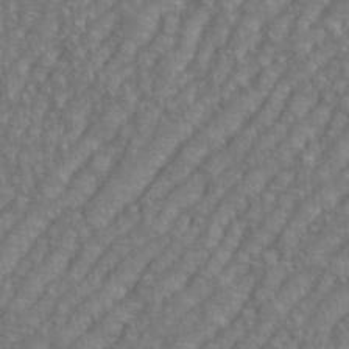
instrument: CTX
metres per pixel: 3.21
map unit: eHh
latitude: 35.8772
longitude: -133.8394
